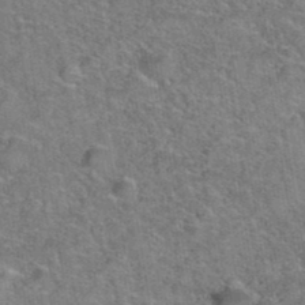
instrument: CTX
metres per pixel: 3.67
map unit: Hto
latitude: 39.2726
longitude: -43.0081
